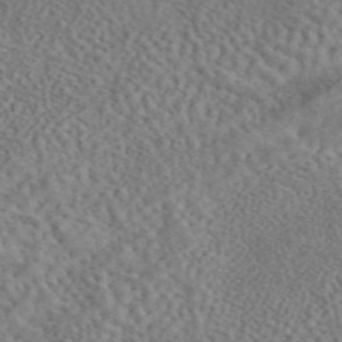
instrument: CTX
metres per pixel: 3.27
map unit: eAb
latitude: 43.4615
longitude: 109.2565
